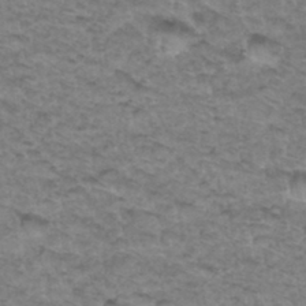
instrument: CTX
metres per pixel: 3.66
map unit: Hto
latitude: 34.7435
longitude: -47.8206
